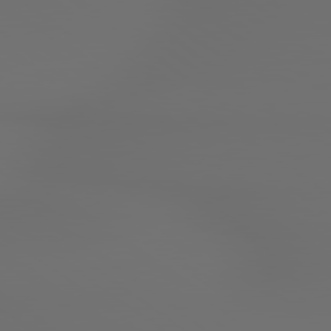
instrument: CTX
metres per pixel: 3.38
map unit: lApd
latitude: 79.6127
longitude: 177.0864
